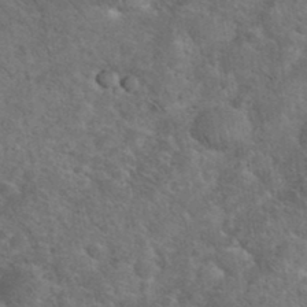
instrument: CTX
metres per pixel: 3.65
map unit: eHh
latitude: 36.1200
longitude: -65.4804
